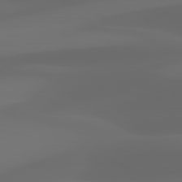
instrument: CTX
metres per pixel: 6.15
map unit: lApd
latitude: 81.2159
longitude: 123.7667
